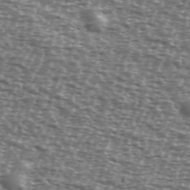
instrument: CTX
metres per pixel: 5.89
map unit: Ave
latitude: 39.1403
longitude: -112.0444
